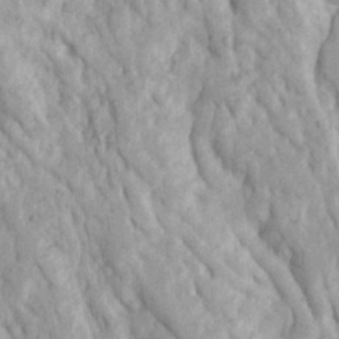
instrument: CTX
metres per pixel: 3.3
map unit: Ave
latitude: 23.1592
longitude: -134.1011
